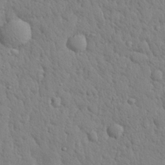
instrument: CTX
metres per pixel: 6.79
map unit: eHh
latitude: 28.2333
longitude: -75.6694
